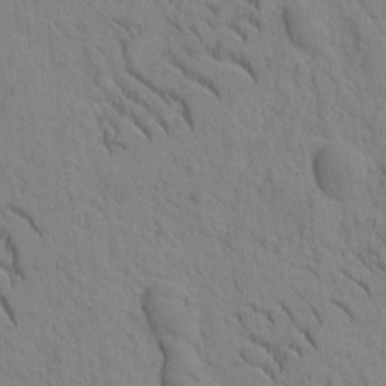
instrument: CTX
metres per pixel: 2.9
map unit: Htu
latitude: -2.1416
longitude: 172.4818
